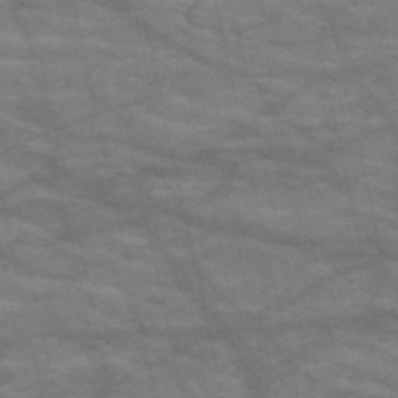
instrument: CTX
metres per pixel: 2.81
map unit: HNb
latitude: -53.2376
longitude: -43.8017
